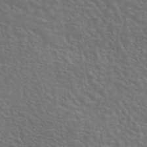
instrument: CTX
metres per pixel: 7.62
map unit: eAb
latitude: 44.6112
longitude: 113.2754
